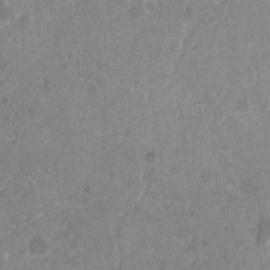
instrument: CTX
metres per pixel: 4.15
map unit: Nhu
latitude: 4.0633
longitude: -16.0444
